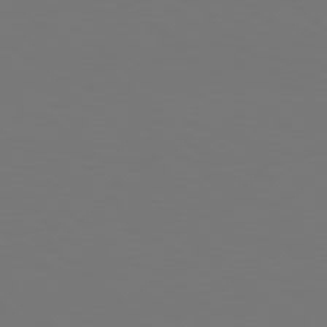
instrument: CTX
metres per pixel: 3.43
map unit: Hpe
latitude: 78.4601
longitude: -173.9339
